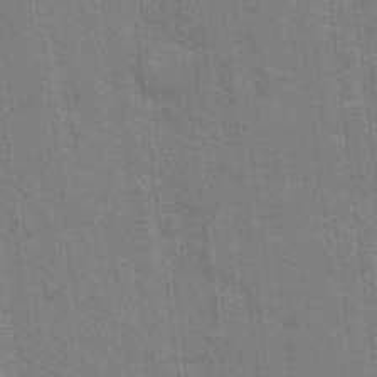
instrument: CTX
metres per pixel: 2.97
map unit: Hto
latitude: 14.6680
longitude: -39.4426
